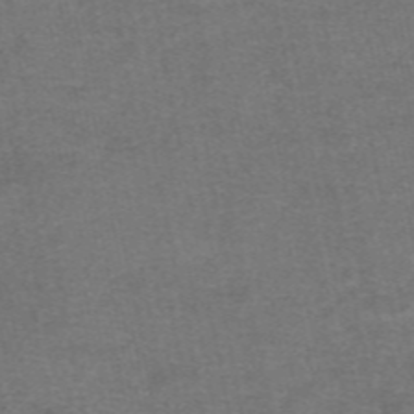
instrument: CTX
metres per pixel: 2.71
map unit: eAb
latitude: 47.9150
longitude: 104.3873
